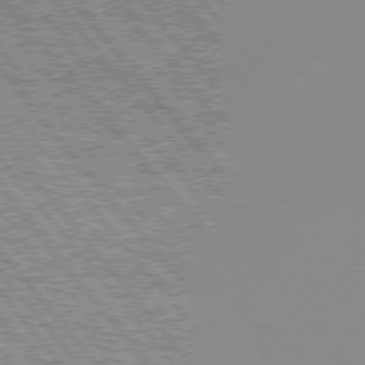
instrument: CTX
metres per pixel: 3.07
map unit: Hpe
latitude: 75.9150
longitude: -125.3103
